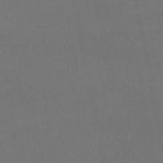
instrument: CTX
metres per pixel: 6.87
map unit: lHb
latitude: -45.8422
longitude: 61.0298
